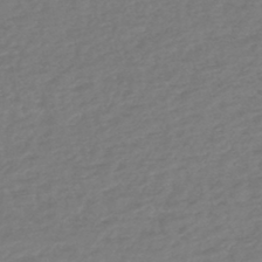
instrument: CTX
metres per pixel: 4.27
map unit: lHb
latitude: -45.1242
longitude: 70.5952
